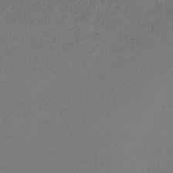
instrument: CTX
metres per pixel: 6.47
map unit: lHb
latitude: -45.5966
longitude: 69.8422
